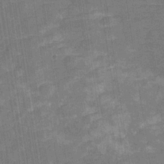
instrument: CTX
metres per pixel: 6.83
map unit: Hve
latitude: -28.7274
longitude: 92.3306
